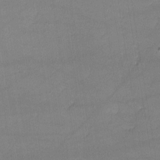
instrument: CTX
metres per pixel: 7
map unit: lHvf
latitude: -11.2943
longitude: -101.6316
